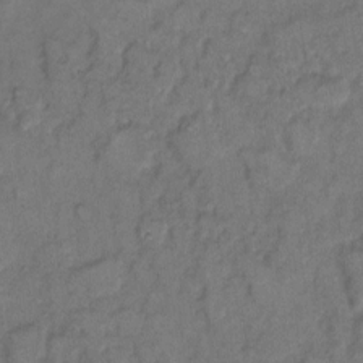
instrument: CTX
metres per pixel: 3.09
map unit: eHh
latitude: 9.1403
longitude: -62.3279
